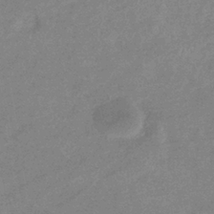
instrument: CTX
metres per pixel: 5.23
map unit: eHb
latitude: -37.0864
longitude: 76.8975
